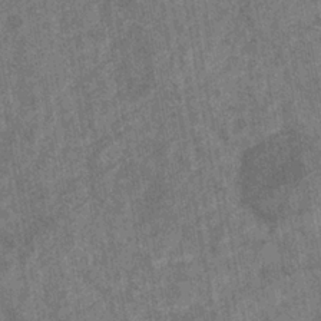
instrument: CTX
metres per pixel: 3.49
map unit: eHb
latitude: -35.2187
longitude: 76.8219
